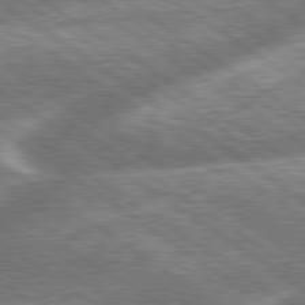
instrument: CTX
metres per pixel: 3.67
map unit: lApd
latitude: 79.7828
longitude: -159.1403
